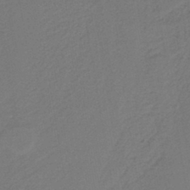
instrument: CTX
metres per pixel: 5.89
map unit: HNb
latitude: -42.4628
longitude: 51.2754
